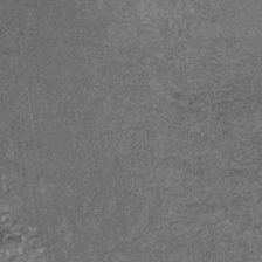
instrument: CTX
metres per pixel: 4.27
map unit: lHb
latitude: -39.8989
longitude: 65.7667
